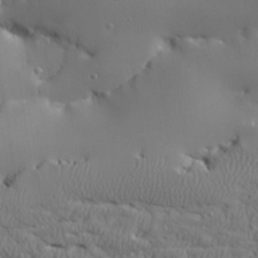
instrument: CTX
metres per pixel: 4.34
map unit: Aa
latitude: 25.3670
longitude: -129.9528
